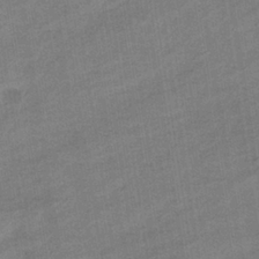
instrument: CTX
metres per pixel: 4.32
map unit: eHb
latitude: -35.9178
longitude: 78.1039
